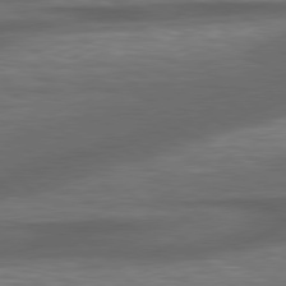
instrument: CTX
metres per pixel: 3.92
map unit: lApd
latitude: 79.1214
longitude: -116.1200
